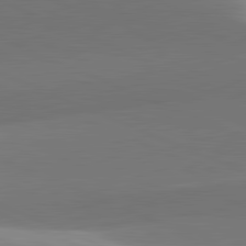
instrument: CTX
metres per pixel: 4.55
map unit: lApd
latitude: 81.8016
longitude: 143.1431
